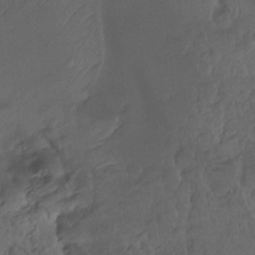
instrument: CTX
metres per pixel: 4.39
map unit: Hto
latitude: -8.1039
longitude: -45.4804
